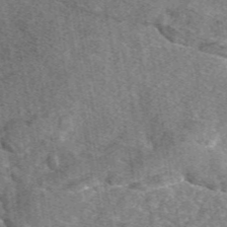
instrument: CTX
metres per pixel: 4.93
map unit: eAb
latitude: 48.1200
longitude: 109.0675
